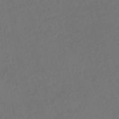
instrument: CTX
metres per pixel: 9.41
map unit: Nhe
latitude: -46.4440
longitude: -172.5923
